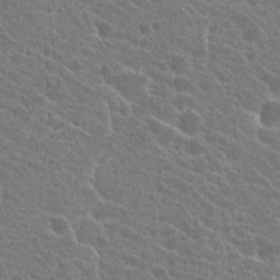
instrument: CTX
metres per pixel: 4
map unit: Hto
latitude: 23.0269
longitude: -38.7813
